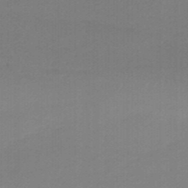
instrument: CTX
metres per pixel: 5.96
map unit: eHb
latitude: -46.6518
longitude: 89.4265
